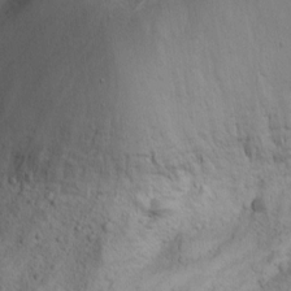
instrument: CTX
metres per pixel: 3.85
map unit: Aa
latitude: -3.1053
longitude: -73.7828
